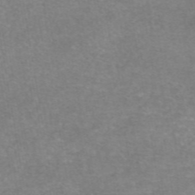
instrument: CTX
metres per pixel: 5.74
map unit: eAb
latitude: 46.8569
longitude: 102.0283
